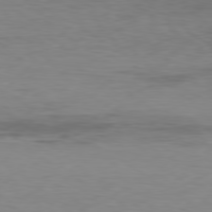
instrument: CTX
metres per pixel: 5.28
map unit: Hpe
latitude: 77.7638
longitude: -123.2915
